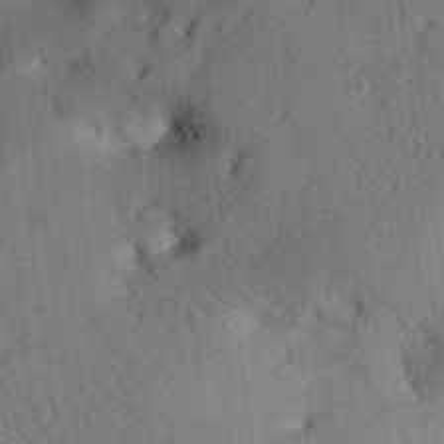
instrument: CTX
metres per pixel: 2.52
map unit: Aa
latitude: 31.7450
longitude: -142.4034
